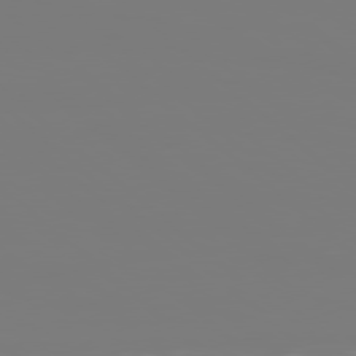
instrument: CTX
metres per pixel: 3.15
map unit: Hpe
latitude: 78.5924
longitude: -136.6302
